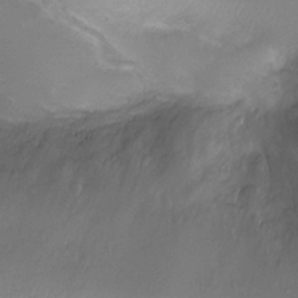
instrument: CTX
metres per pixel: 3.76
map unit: Ht
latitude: -6.7085
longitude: -19.5371
